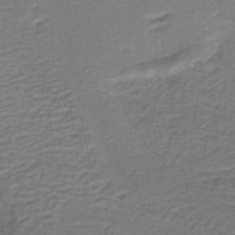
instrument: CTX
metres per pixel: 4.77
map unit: lHb
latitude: -41.6722
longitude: 53.5966
